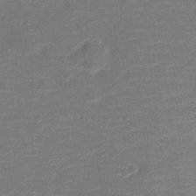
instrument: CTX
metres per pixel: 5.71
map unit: Nve
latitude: -20.4440
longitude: 103.7289
